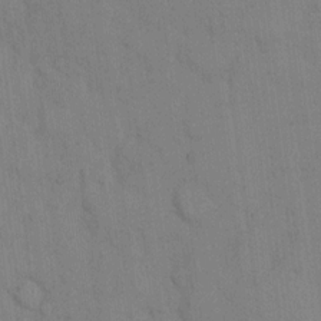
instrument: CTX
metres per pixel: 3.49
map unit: eHh
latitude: 12.8002
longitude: -62.4979
